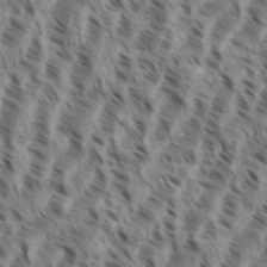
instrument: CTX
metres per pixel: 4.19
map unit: eHh
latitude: 35.2537
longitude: -138.6301
